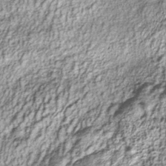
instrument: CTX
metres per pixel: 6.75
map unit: lHb
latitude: -38.3306
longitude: 67.9367
